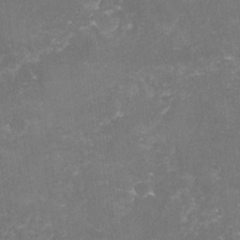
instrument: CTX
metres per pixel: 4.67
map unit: lHvf
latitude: -14.8597
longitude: -99.2725
